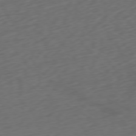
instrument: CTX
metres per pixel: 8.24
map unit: Ap
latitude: -76.8786
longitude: -79.2537
